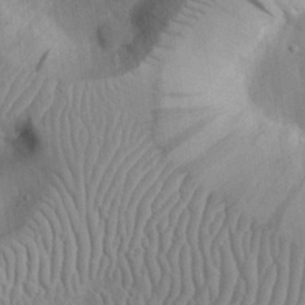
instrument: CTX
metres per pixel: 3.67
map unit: eHh
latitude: 32.3278
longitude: -74.3656
